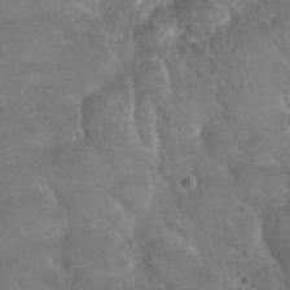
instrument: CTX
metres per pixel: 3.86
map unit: Nhu
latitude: 24.2522
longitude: -52.1956
